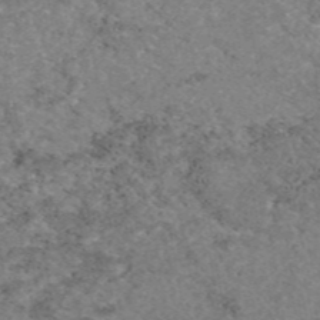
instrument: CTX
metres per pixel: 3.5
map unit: eAb
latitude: 47.4427
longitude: 113.6533
